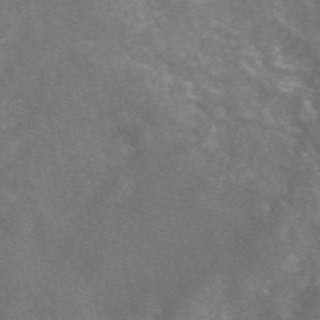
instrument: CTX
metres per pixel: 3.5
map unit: eAb
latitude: 47.4049
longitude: 117.2186
